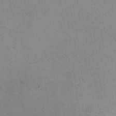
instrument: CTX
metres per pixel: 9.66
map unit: HNhu
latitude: -1.3132
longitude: -1.9339
